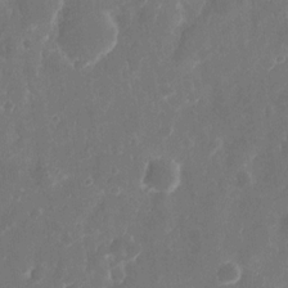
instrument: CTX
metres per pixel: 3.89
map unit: eHh
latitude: 12.3278
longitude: -72.9892
